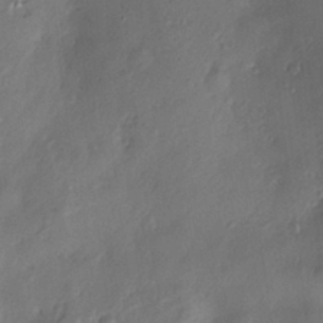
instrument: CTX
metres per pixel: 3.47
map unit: Nve
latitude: -7.1620
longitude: 174.3306
